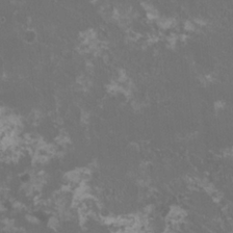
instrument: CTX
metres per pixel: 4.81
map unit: HNhu
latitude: 0.9324
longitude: -2.1766
